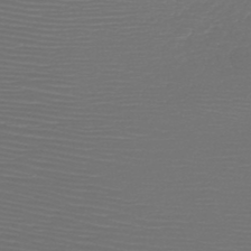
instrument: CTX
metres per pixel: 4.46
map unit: HNb
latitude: -47.6722
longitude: -41.6693
